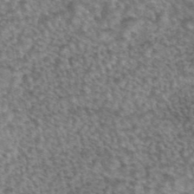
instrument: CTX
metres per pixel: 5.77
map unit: eAb
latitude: 44.8002
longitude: 109.1242
